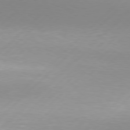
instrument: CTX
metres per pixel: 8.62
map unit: Hpe
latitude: 77.7260
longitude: -131.7639
